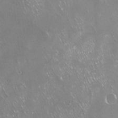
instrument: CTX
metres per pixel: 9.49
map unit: Nve
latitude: -18.0472
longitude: -59.8961
